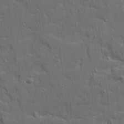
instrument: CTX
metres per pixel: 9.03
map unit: Ave
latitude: 19.1403
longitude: -128.4790
